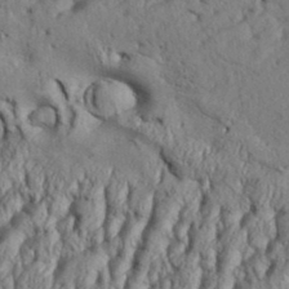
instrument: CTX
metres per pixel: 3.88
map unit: Aa
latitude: 33.2726
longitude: -136.5735
